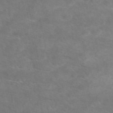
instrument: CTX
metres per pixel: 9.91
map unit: eAb
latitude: 48.4790
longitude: 122.8219
